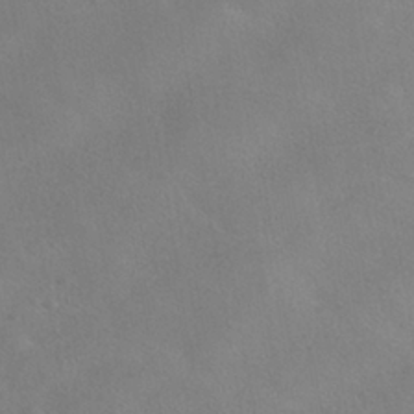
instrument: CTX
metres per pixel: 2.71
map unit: HNhu
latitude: -40.6896
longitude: 101.4454
